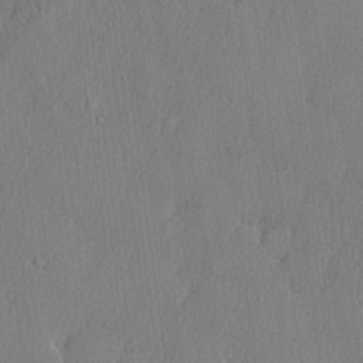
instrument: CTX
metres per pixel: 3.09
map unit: lHvf
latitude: 21.9339
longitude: 142.4629
